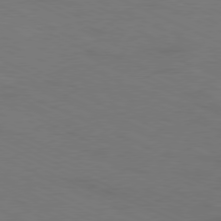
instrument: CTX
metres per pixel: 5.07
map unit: Ap
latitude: -78.0661
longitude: -73.5749
